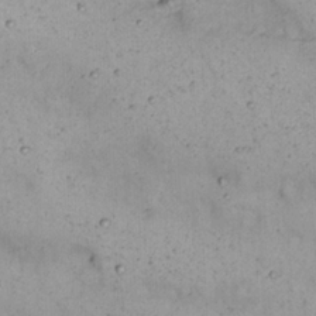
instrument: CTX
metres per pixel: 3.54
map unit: Nhu
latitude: 22.3467
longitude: -66.3089
